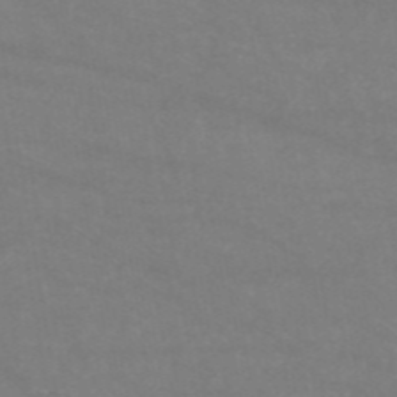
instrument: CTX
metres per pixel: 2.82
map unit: HNb
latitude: -54.1795
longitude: -34.7813
